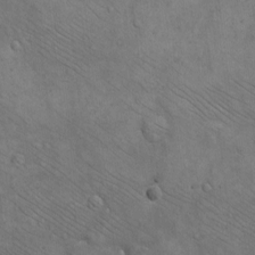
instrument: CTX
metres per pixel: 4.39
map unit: eHh
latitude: -8.7085
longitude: -68.8569
